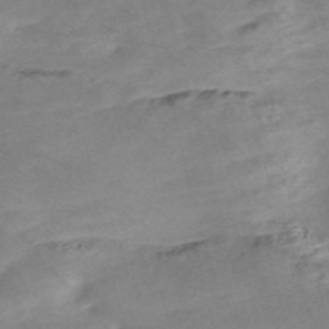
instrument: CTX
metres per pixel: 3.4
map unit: Nve
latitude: -58.1038
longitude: 61.3510
